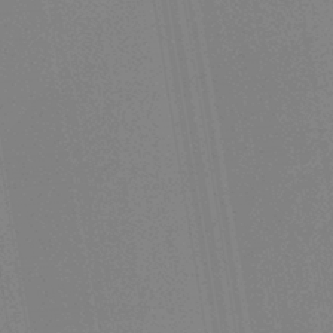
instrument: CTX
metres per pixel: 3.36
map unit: lHb
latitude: -41.6911
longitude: 78.0283
